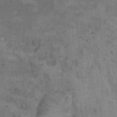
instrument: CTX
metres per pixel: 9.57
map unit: Hto
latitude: 9.1970
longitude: -58.1578
